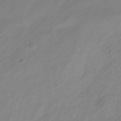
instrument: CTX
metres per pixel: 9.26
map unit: Hve
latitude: -35.0675
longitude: 88.9541
